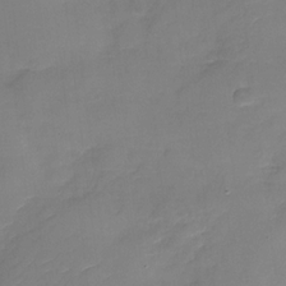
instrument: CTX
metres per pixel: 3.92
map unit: Nhu
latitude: -29.6155
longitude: -73.6694
